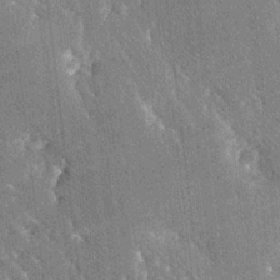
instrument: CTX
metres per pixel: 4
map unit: Ave
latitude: 20.1767
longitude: -137.6883
